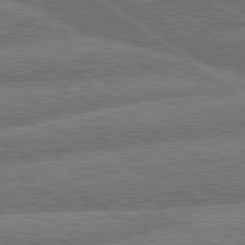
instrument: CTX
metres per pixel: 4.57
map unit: lApd
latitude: 79.9906
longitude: -161.0080
